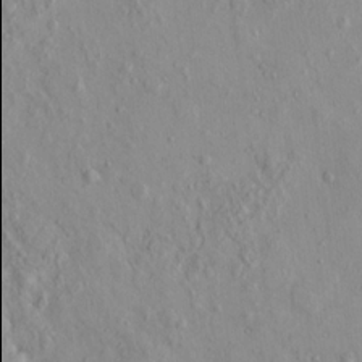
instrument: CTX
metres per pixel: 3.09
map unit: eHh
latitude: -0.4440
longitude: 18.0094
